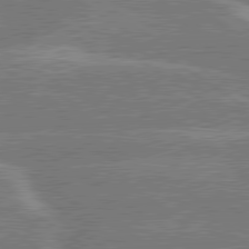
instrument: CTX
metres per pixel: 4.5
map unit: lApd
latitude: 79.8395
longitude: -145.3293
